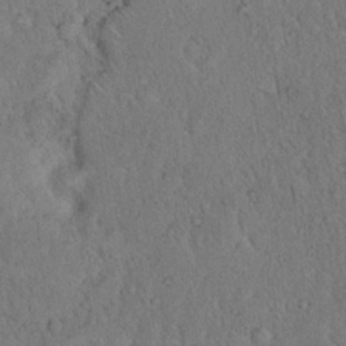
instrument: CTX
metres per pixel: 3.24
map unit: eHh
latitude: 18.3656
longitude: -62.1956
